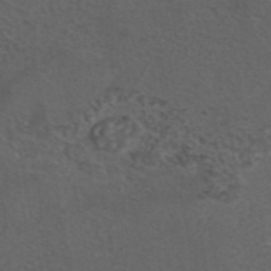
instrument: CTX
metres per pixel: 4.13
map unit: eAb
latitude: 43.5560
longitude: 104.8786
